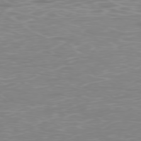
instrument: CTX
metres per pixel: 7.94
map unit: Ap
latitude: -78.7463
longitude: -97.0647
